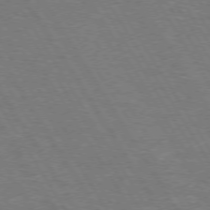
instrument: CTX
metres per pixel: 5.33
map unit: Hpe
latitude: 73.0837
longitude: -123.5182
